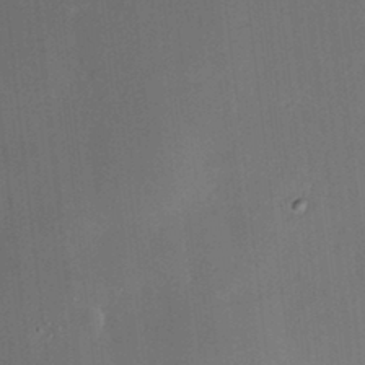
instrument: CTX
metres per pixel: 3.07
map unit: HNhu
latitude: 5.8961
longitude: 12.5763
